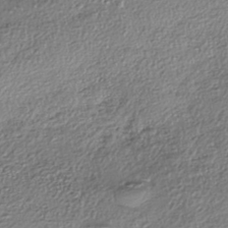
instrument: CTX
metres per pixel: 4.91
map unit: eHh
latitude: -42.5951
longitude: 123.0298
